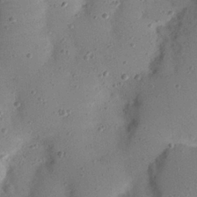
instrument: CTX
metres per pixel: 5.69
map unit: Nhu
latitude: 25.0458
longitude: -72.9703
